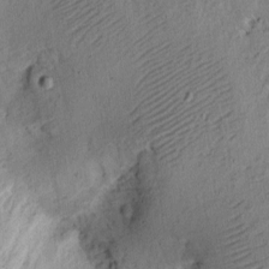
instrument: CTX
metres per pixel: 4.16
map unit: eHh
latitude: 2.8002
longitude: -78.2334
